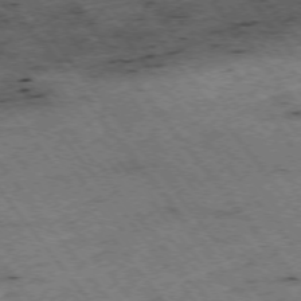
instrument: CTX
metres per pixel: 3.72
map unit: Hpe
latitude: -75.0298
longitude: 4.6707
